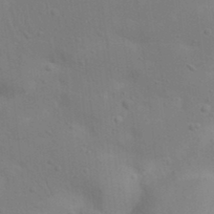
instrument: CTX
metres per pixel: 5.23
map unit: Nhu
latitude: 22.3845
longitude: -73.6127
